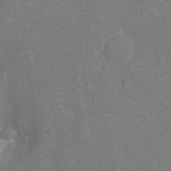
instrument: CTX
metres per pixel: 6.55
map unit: Ht
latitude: -12.8408
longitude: -25.1403
